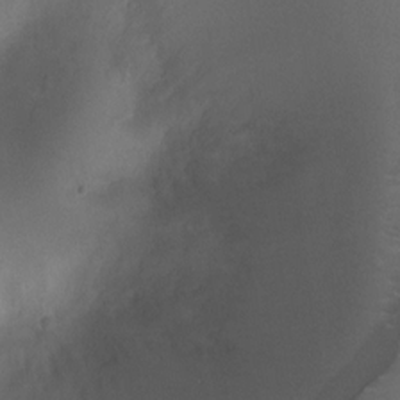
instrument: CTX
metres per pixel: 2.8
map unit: Ht
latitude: 1.6127
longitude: -21.2726
